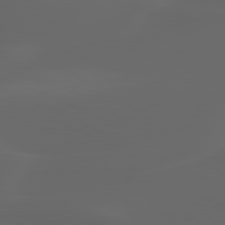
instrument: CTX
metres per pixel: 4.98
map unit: lApd
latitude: 80.1200
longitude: -117.2159
